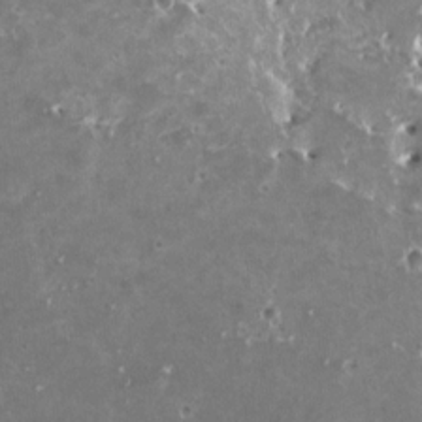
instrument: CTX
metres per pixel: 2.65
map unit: HNhu
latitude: 1.8016
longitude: 6.3873
